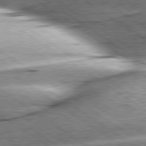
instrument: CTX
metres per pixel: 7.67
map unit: lApd
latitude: 79.7450
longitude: -155.2537
